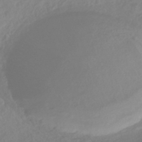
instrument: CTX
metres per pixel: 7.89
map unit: HNhu
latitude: -41.2565
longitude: 93.2565
